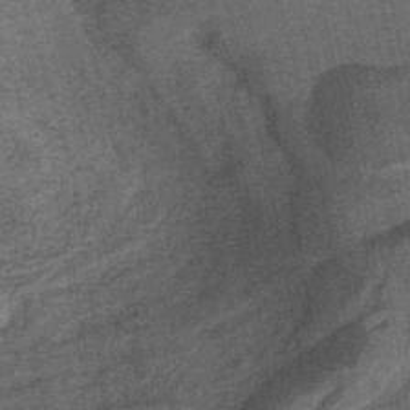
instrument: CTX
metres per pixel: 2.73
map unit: lHb
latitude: -37.5210
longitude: 57.4832
